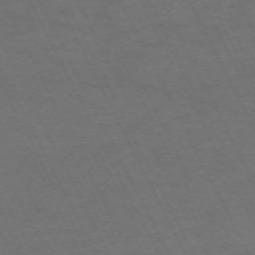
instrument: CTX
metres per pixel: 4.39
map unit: Hpe
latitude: -70.8219
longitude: 15.4077
